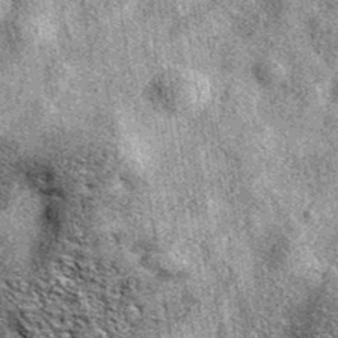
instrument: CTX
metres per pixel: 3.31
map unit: eAb
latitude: 38.6301
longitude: 105.5777
